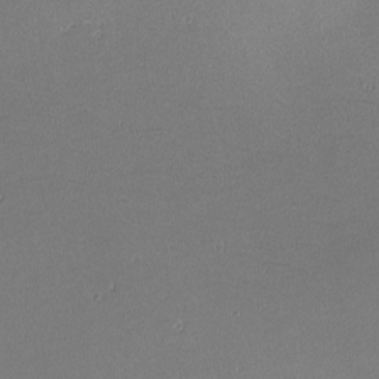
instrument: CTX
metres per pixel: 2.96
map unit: lHvf
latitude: -10.9164
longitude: -103.8583
